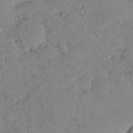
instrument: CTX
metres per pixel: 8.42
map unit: eHh
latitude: 0.0633
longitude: 16.2173
